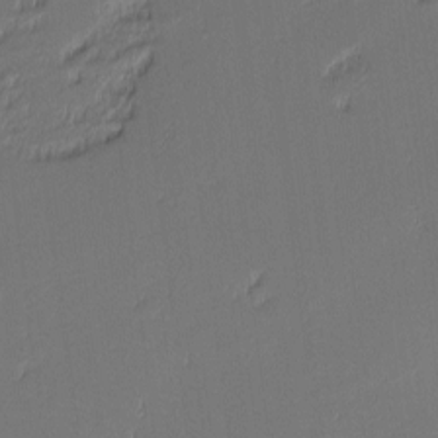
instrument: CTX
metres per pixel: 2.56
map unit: eHh
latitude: -3.3509
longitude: -83.3859
